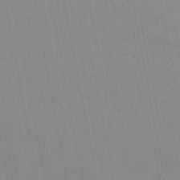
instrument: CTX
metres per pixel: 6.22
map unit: lHb
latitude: -46.3495
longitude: 69.8422
